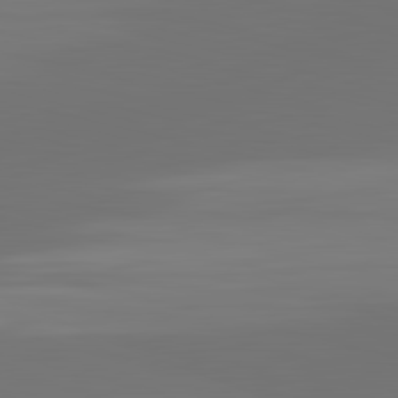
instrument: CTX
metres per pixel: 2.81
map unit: lApd
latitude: 82.8946
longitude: -137.4616
